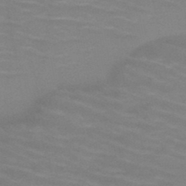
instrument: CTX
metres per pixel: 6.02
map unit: HNb
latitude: -46.7841
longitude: -46.7247
